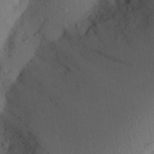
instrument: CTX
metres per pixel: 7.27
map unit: Aa
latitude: 28.2711
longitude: -146.6869
